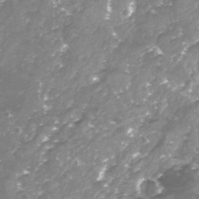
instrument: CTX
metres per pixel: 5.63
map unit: Nhu
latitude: -23.4644
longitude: -57.7449
